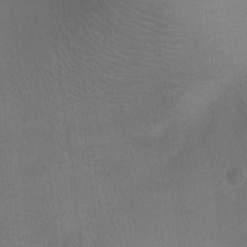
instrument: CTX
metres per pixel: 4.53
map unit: Ht
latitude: -4.0094
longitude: -17.2348
